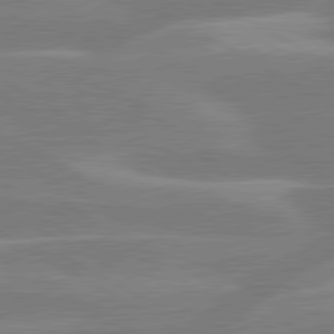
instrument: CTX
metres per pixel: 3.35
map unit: lApd
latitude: 80.4223
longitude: -123.8205
